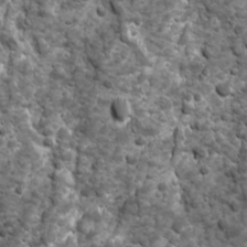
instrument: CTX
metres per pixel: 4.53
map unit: Ave
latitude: 16.4979
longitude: -133.0647
